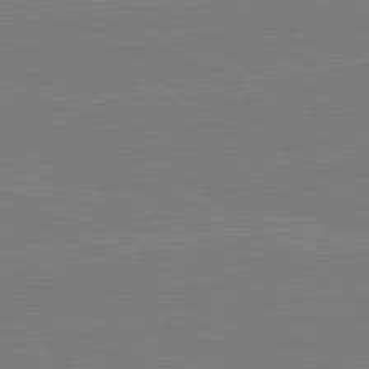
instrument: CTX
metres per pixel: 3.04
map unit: lApd
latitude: 82.2711
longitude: -159.6883
